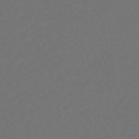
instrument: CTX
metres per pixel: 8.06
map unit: lHb
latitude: -47.3698
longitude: 75.8234
